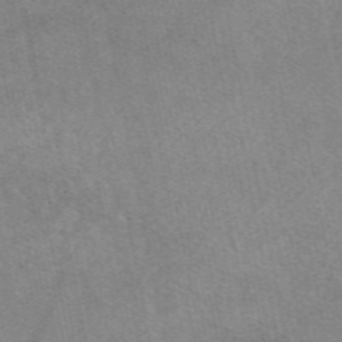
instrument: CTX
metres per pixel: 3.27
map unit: eAb
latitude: 48.8002
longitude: 121.2187
